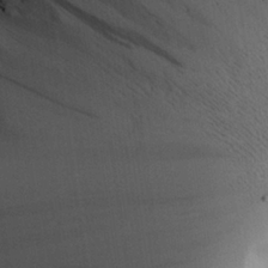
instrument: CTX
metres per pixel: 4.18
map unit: Aa
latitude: 26.3089
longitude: -133.1781
